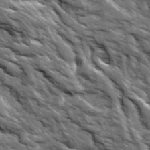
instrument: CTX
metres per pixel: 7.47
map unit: Ave
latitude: 19.4048
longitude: -135.1592
